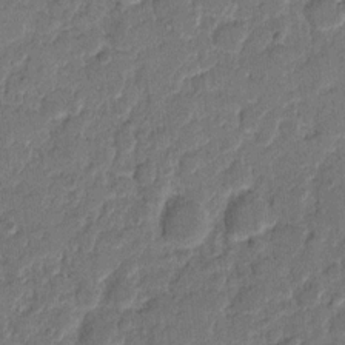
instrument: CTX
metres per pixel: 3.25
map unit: eHh
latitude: 9.5182
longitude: -65.1403
